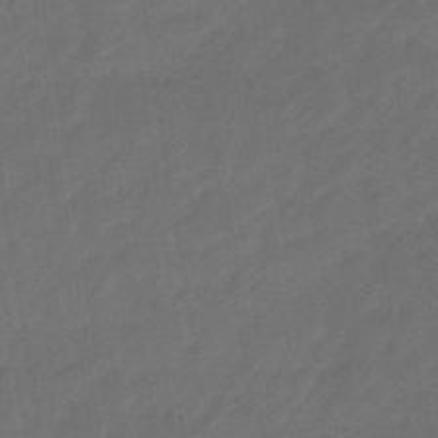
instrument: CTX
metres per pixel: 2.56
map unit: eHb
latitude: -46.5384
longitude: 85.0864
